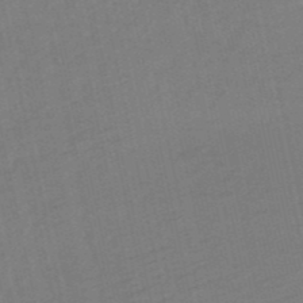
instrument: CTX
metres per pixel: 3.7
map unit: eHb
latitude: -49.8045
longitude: 73.1809
